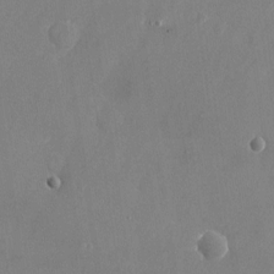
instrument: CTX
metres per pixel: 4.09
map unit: Nhu
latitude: -24.3306
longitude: -70.4034
